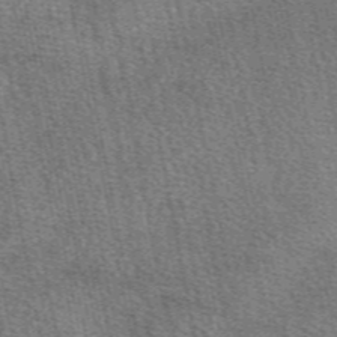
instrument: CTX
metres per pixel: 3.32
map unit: eAb
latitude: 49.6694
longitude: 113.8423
